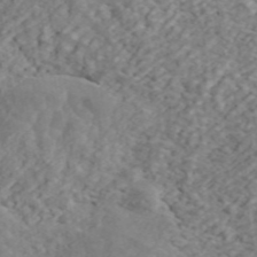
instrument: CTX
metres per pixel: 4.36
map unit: ANa
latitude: 45.0080
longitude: 21.2942
